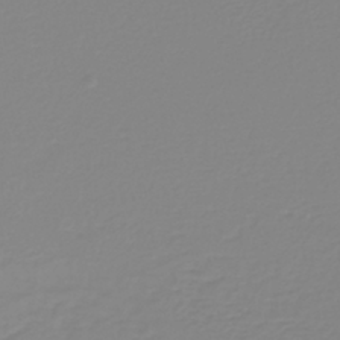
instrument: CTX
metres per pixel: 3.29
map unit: lHb
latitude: -40.8219
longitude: 60.3117
